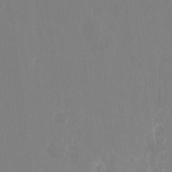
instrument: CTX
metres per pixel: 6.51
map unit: eHh
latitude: 14.6491
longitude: -72.0633
